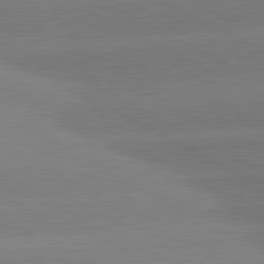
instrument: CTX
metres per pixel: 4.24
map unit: lApd
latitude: 81.0836
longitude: -150.3467
